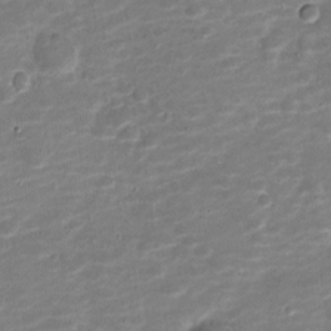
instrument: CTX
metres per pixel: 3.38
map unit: Nve
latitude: -20.1039
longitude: 103.3888
